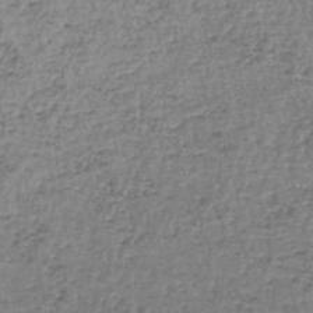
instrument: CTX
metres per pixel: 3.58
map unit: lHb
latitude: -44.3684
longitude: 58.2739
